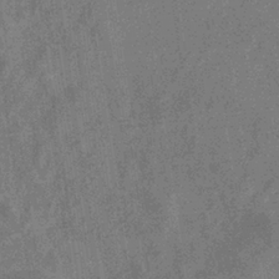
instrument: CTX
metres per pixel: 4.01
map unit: eHb
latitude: -33.9556
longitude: 73.1809
